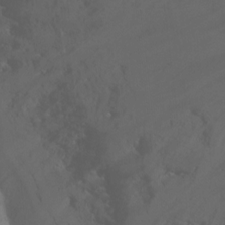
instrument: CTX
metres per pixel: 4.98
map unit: Nhu
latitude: -15.6155
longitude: -55.3293
